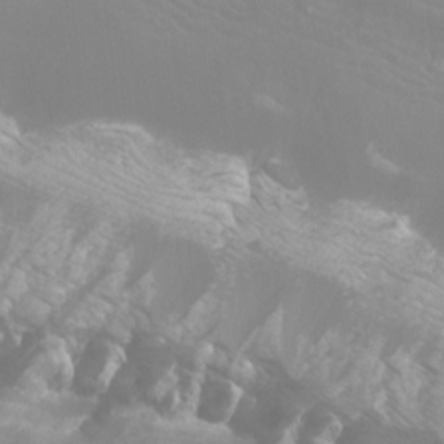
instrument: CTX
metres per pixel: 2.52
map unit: Htu
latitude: -12.0850
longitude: -70.9702
